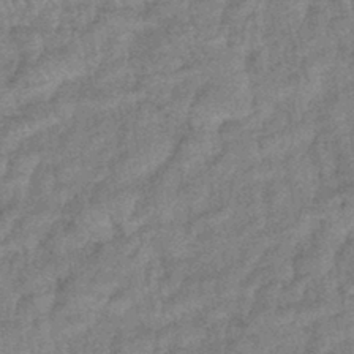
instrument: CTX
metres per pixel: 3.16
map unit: eHb
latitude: -41.8989
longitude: 82.1606
